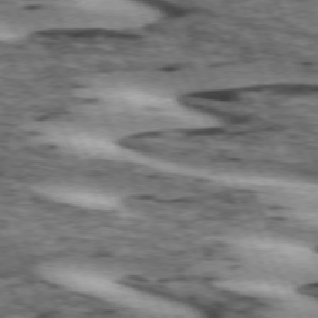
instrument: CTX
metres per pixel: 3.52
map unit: lApd
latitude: 72.4979
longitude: -54.8758
